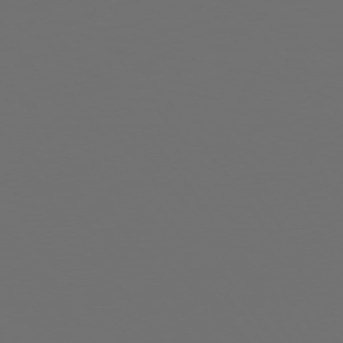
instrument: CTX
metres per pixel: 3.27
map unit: Hpe
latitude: 75.1403
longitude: -126.4979
